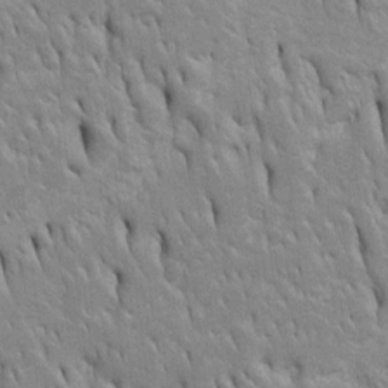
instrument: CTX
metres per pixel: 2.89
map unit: Htu
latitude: -4.6518
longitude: 151.2942
